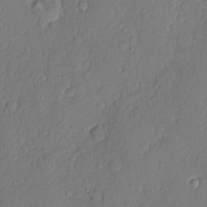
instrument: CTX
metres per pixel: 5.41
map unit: eHh
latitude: 5.8583
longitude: -74.9325
